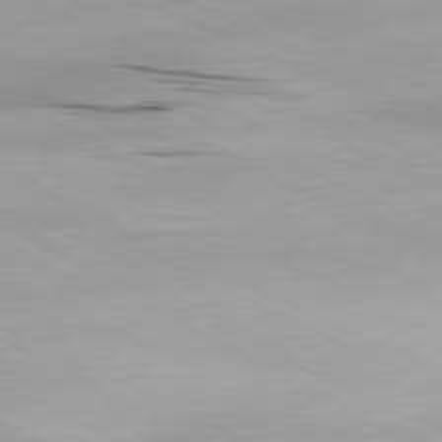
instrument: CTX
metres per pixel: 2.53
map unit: Ap
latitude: -81.2943
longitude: -92.0822
